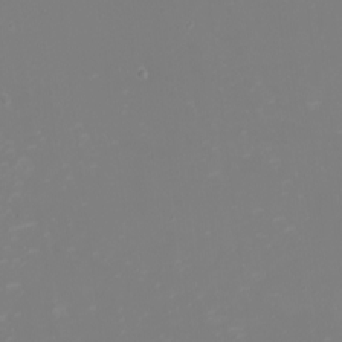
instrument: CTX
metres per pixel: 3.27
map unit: eHh
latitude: -2.3495
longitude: -75.1781
